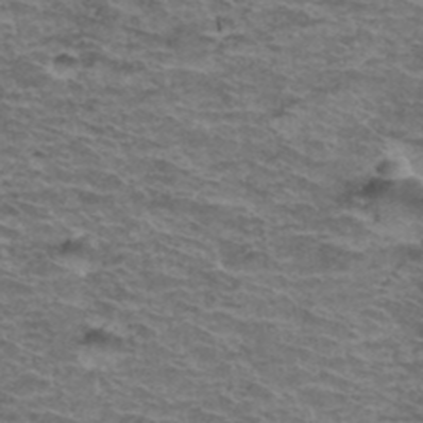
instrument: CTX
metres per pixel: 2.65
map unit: Hto
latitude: 37.8584
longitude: -43.5560
